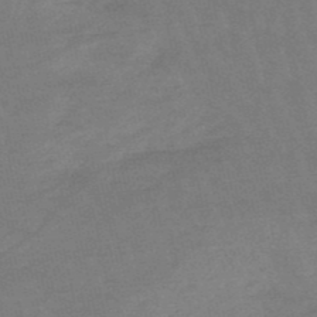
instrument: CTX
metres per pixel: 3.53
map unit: lHb
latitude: -48.9920
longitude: 83.2565
